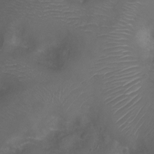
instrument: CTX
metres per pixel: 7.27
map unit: Ht
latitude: -5.9178
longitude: -19.5560
